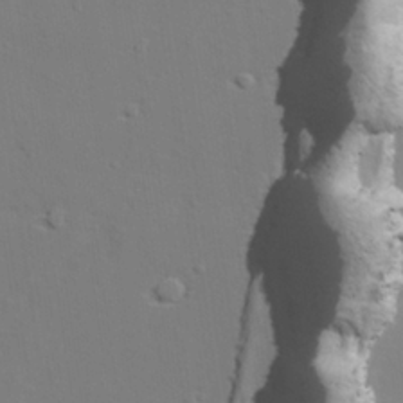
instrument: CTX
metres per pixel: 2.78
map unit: lAvf
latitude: 28.6112
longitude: -108.6679
